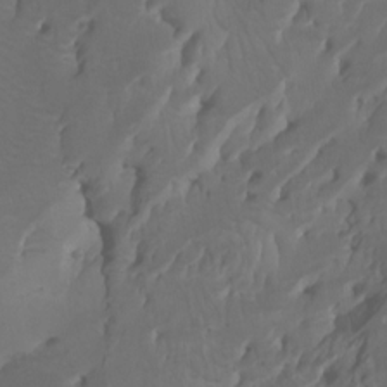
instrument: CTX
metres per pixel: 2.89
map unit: Htu
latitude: -7.2565
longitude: -66.3467
